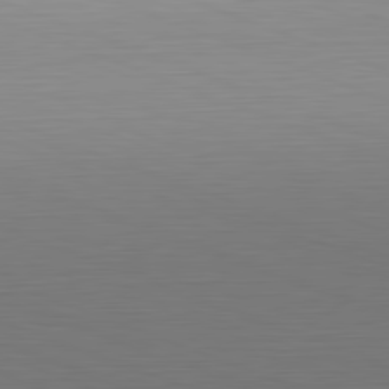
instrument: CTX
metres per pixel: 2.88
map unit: Hpe
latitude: -82.2550
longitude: 7.1431
